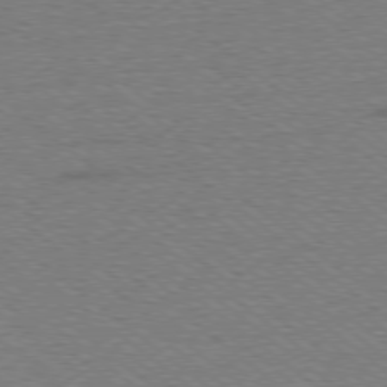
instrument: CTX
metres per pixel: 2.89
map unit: Ap
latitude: -78.9730
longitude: -82.7435
